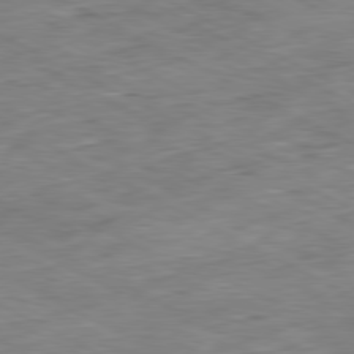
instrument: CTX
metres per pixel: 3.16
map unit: Ap
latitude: -80.8219
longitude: -80.5546
